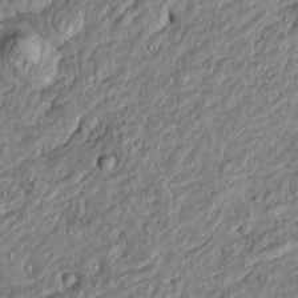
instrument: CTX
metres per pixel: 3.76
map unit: Htu
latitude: -5.9367
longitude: 156.5007
